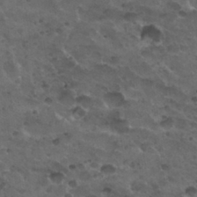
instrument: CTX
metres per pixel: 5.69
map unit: Nhu
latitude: 31.1215
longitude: -53.2915
